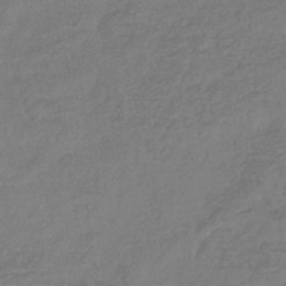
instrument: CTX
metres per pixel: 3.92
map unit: eHb
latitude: -36.1227
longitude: 81.6722
